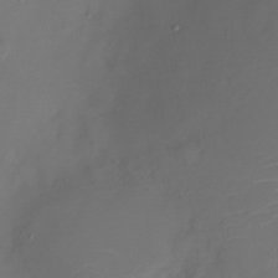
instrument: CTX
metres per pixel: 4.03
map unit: Nhu
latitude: -27.6721
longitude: -79.1970
